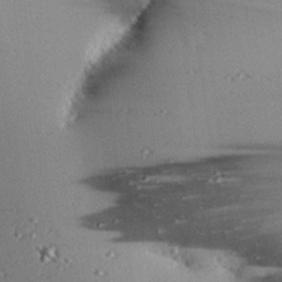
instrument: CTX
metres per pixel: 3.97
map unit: eHh
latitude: 23.2159
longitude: -90.1956
